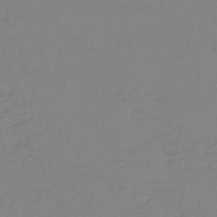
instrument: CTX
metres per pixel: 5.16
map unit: HNb
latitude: -50.8030
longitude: -54.3278
